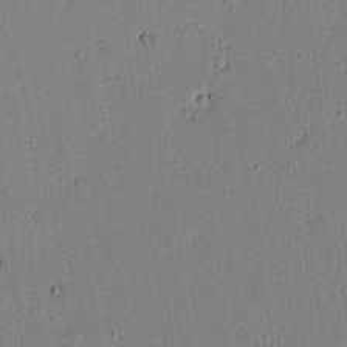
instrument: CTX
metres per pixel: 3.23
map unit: lAvf
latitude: 6.4223
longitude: 168.1039
